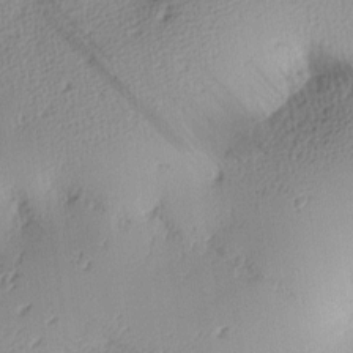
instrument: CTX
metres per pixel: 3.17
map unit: lAa
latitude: -10.2173
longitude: -124.8380
